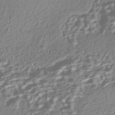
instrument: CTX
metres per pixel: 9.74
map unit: Nhe
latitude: -45.3132
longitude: 151.5021
